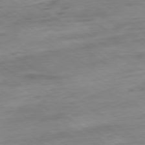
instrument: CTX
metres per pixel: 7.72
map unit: Hpe
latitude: -79.2565
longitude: -22.6112
